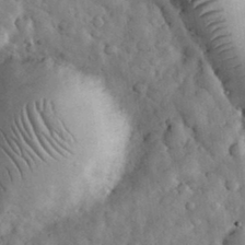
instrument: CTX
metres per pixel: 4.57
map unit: eHh
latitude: 33.7828
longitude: -68.6113
